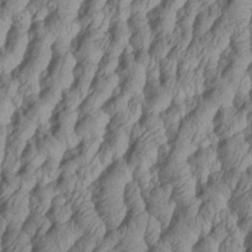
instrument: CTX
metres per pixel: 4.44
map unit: eHh
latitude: 34.5356
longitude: -137.1970
